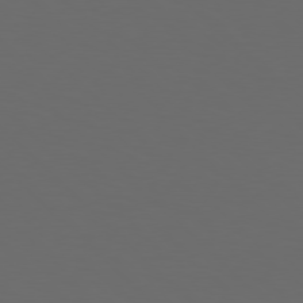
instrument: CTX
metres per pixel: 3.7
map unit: Hpe
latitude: 77.3292
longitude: -168.1956
